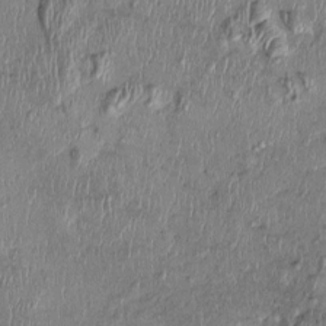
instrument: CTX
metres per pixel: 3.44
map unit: Nhu
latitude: -0.7653
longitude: -14.2712
